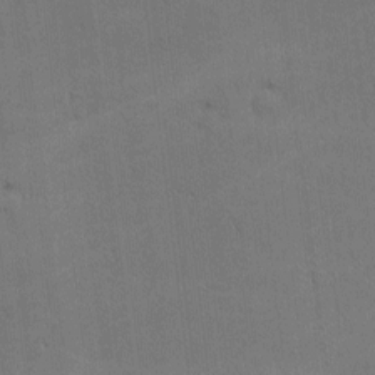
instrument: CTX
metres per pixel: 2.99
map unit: Nhu
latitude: 0.9702
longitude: -78.9325
